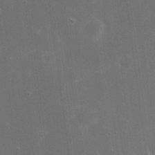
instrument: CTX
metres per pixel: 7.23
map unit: eHh
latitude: 20.6869
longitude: -68.3656
